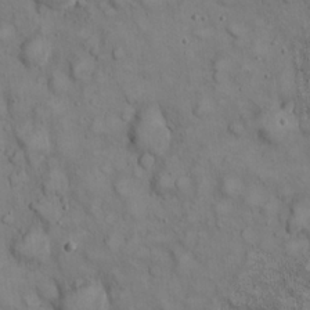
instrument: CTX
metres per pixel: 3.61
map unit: eHh
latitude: 22.9136
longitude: -60.8191
